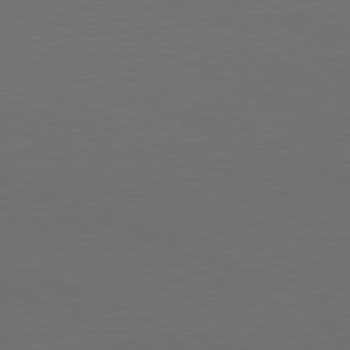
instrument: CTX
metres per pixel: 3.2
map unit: Hpe
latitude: -81.8800
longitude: 21.3509
